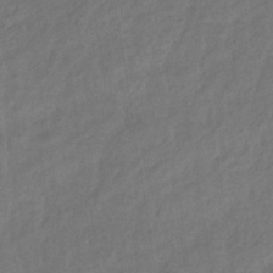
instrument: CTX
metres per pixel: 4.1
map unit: eHb
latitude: -36.4062
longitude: 79.4076
